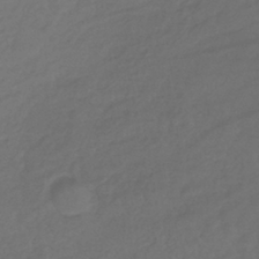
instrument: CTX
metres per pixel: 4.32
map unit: lHb
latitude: -39.6533
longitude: 70.3117
